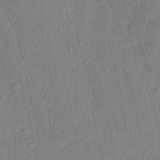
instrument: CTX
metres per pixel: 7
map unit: Aa
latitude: 27.7072
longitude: -137.3860
